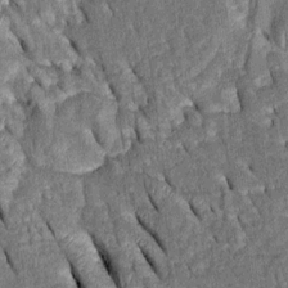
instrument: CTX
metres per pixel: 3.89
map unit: Htu
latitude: -1.0865
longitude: 150.0661
